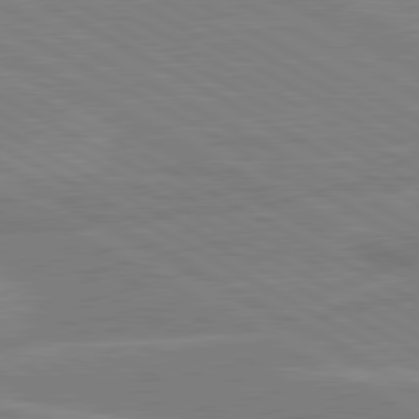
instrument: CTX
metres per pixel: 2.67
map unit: lApd
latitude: 80.7246
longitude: 122.3684
